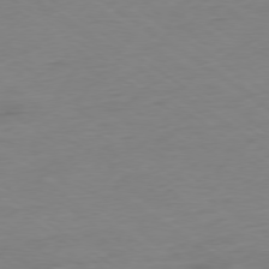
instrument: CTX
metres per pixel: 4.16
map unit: Ap
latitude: -78.1605
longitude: -59.2726
